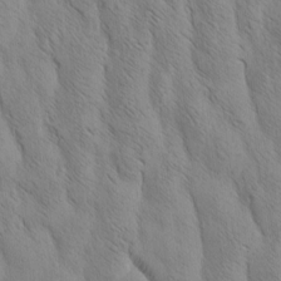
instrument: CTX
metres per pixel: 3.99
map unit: Htu
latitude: -3.5777
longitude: 170.5763
